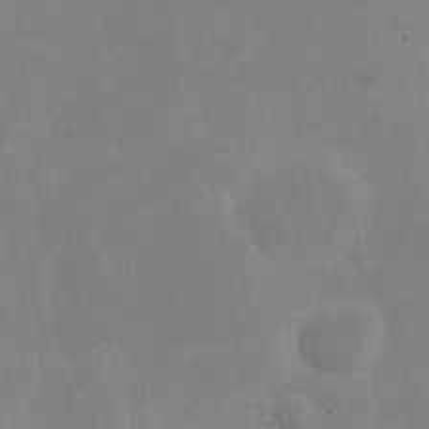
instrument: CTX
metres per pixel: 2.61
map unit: eHh
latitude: 20.8569
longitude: -69.4238
